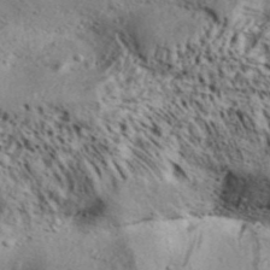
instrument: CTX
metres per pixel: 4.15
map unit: Aa
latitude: 32.3467
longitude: -135.1025
